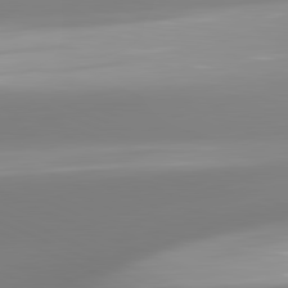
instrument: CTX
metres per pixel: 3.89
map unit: lApd
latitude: 81.6316
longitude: -165.8961
